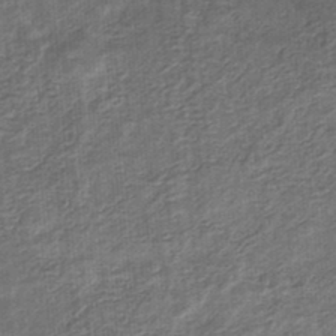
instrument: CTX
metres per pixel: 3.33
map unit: eHb
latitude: -34.3117
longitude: 79.5966
